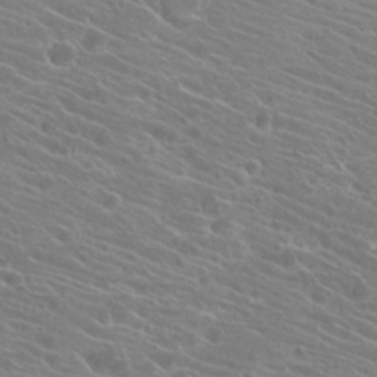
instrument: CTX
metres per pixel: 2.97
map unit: Hto
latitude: 22.3278
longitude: -39.3482
